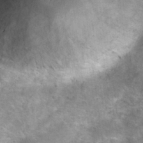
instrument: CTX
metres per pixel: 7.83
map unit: Nhu
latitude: 28.1955
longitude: -49.5371
